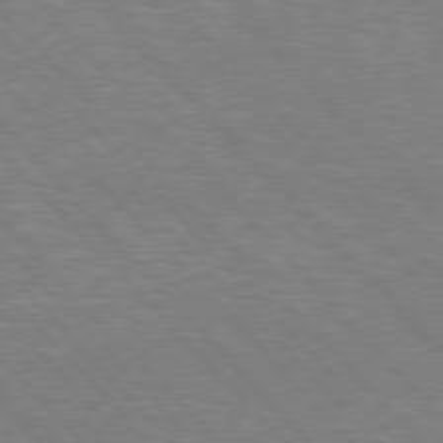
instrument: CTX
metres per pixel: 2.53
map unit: Hpe
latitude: 76.7246
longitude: -150.9513
